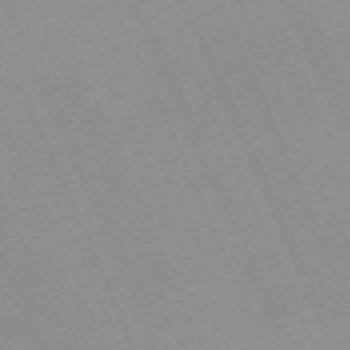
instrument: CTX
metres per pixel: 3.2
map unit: Nhu
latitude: -67.5399
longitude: 39.3132
